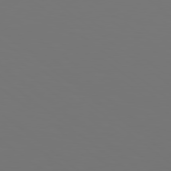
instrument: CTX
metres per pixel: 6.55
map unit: Hpe
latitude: 78.6302
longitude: -175.2537
